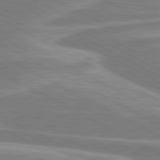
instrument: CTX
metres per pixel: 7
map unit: lApd
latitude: 80.6490
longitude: -173.8961
